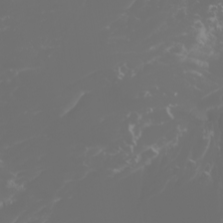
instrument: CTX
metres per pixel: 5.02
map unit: Htu
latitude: -1.3699
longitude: -76.3089
